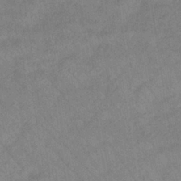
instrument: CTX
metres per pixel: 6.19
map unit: lHb
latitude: -36.5195
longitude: 70.8975
